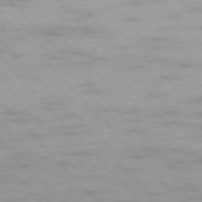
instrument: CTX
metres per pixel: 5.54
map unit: Ap
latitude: -76.8597
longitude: -80.9325
